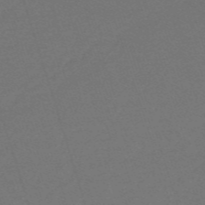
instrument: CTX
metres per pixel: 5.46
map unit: HNb
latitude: -55.6344
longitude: -44.9325
